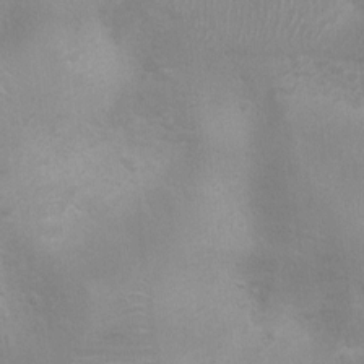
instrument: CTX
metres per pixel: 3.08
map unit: Ht
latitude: 2.8569
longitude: -25.5938
